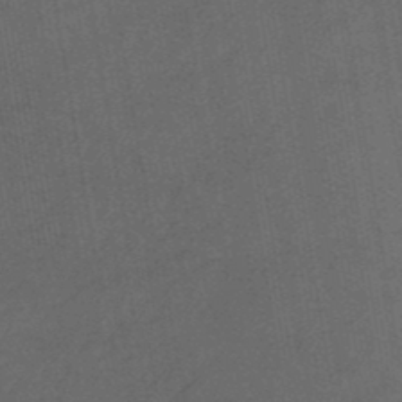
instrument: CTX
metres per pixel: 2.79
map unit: eHb
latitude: -43.3509
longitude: 87.2187
